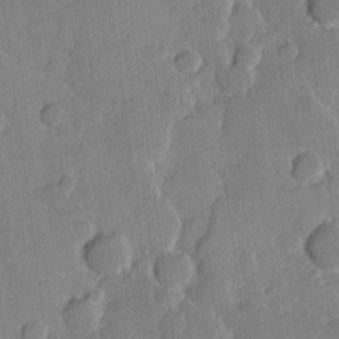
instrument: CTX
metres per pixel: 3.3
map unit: Hve
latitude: 23.4237
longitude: 148.9731
